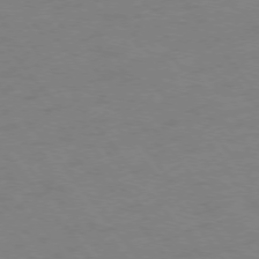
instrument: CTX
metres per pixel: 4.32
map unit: Ap
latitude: -76.5196
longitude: -64.8947
